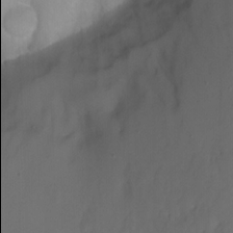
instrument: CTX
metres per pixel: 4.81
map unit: Aa
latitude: -7.4832
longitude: -77.9906
